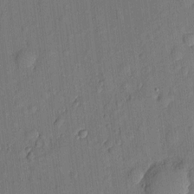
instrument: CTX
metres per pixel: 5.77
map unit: eHh
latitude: 4.9325
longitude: -73.1970
